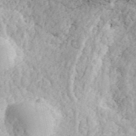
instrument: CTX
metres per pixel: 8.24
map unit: ANa
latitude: 42.5924
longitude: 47.4454
